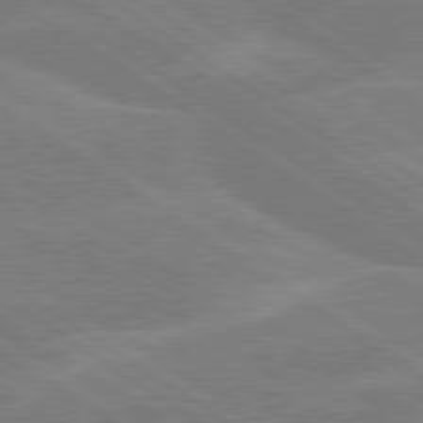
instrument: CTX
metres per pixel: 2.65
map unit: Hpe
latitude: 79.4049
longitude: -130.4790
